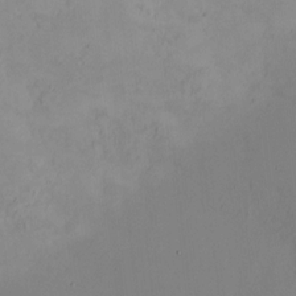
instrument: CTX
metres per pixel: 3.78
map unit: HNhu
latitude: 7.9339
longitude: 12.0850
